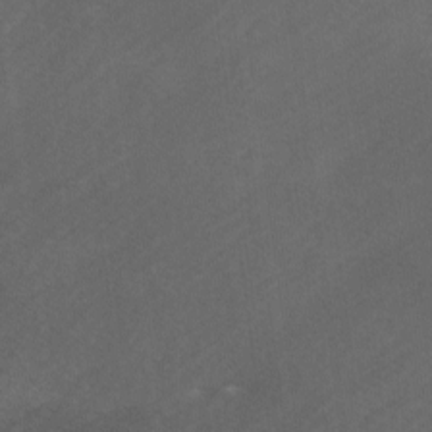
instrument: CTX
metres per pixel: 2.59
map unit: Ave
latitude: 1.4993
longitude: -111.5938
